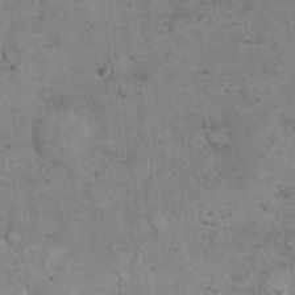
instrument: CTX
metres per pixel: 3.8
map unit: eHh
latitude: 17.3104
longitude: -62.0255
